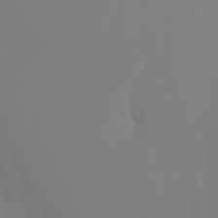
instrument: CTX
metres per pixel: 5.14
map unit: Ht
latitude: -12.3306
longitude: -48.0255
